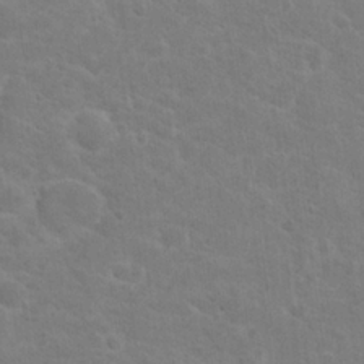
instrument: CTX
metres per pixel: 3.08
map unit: Hto
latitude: 22.4034
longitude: -39.6883
